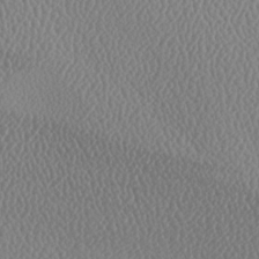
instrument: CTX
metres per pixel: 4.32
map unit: lAa
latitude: -9.1998
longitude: -128.3656
